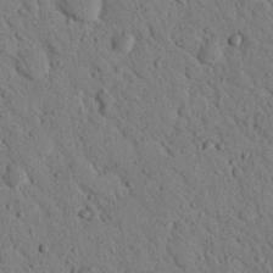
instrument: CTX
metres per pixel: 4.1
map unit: Nhu
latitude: 22.6679
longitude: -76.5923
